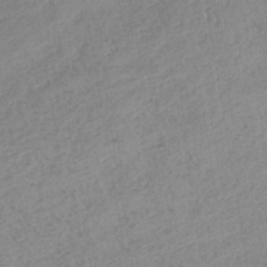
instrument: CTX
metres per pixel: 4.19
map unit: lHb
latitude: -44.0661
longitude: 71.3699
